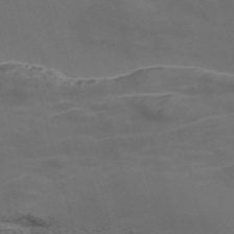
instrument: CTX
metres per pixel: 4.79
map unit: Nve
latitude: -58.5384
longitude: 65.7100
